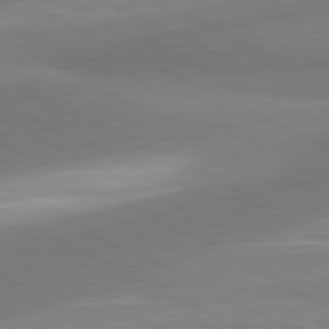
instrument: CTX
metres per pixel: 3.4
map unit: lApd
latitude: 80.9892
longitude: 167.5588
